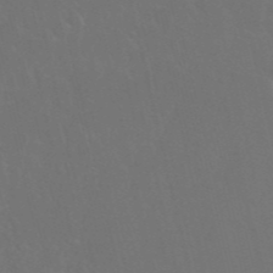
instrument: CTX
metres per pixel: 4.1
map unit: Nhu
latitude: 27.9528
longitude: -61.7827
